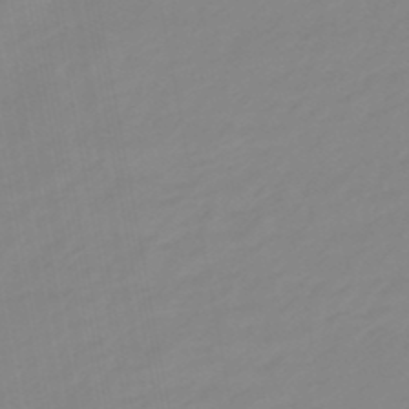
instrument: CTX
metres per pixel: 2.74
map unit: eHb
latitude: -48.4062
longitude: 84.5195
